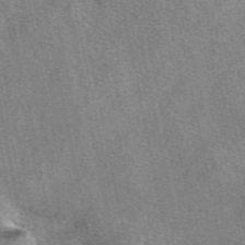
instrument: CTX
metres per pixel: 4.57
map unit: eAb
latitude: 49.0836
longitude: 104.8975
